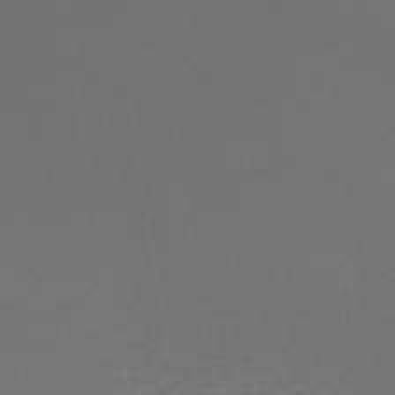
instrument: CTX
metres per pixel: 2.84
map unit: lHb
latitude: -45.3132
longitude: 60.7274
